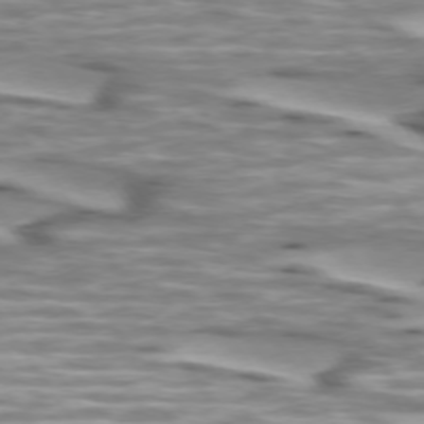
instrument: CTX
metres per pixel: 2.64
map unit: lApd
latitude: 74.1578
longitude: -57.7260
